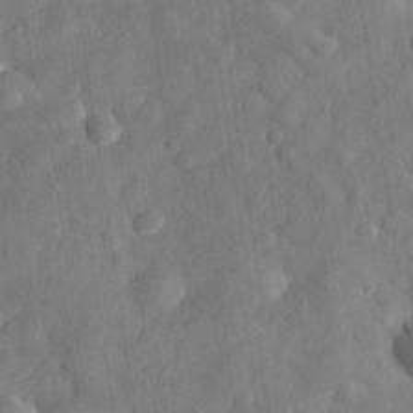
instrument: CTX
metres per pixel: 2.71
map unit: eHh
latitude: 30.3090
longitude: -74.6302
